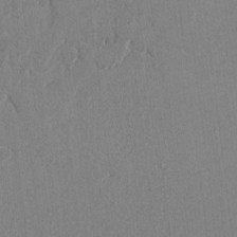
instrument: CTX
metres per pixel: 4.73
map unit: lAvf
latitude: -6.4818
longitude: -114.6112
